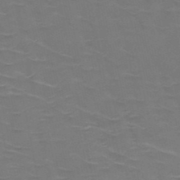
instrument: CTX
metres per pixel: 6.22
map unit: HNb
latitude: -50.5574
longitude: -47.1404
